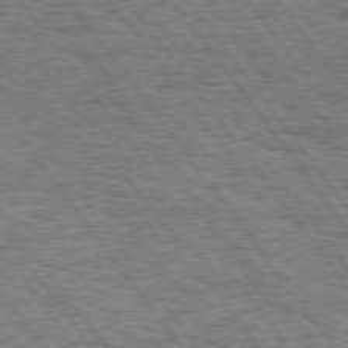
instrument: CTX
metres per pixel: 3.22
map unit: Hpe
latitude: 74.5924
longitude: -139.4993
